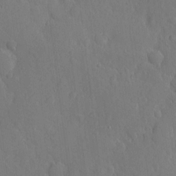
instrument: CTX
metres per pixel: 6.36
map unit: eHh
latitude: 3.9339
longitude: -73.3104
